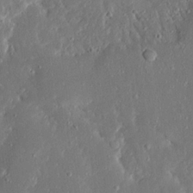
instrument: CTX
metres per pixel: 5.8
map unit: Ave
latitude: 17.5371
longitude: -140.4223
